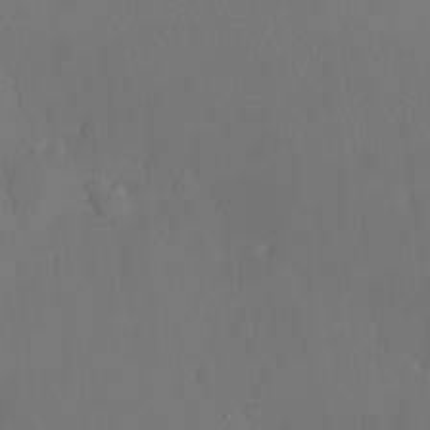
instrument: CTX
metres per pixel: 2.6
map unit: eHh
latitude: -7.7288
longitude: -69.0458
